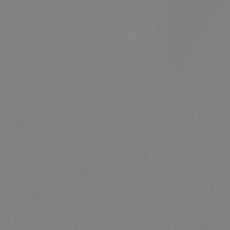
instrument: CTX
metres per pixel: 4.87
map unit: HNb
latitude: -44.3495
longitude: -44.5168
